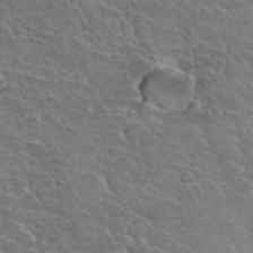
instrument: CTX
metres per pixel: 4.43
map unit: Hto
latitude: 33.8583
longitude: -46.3657
